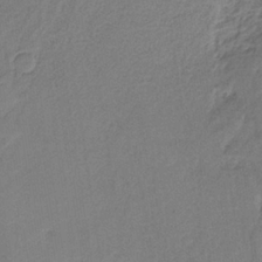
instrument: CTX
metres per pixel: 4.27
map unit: HNb
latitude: -35.1053
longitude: 59.1431
